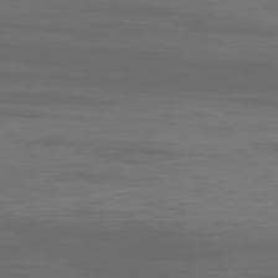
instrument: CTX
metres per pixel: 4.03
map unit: Ap
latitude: -80.3118
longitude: -92.8569
